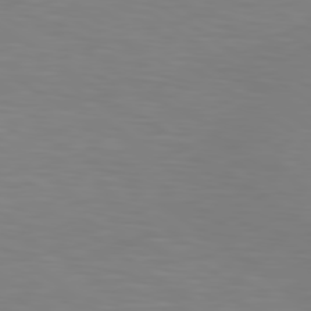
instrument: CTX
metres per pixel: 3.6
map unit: lApd
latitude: 80.2522
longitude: 121.5588
